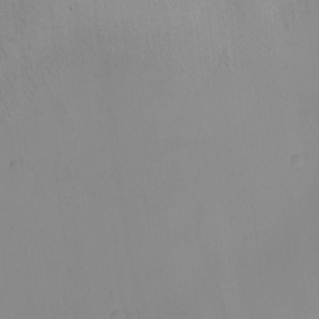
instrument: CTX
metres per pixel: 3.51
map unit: eHh
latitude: -9.0864
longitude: -66.5545
